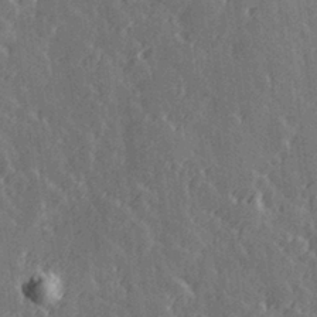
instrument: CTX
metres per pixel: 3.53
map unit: Hve
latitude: 27.4993
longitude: 145.8800
